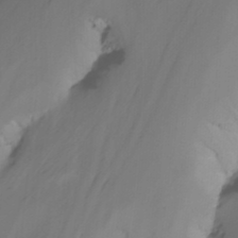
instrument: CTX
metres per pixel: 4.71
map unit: Nhu
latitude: -14.8030
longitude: -53.4238
